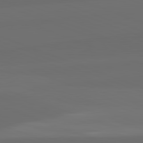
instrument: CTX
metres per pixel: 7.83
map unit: lApd
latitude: 82.2144
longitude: 135.2754
